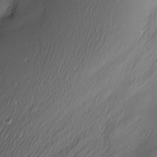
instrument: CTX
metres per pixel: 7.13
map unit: Nve
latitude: -23.3699
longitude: -138.3656
